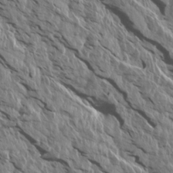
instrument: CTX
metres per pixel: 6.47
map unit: Aa
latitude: 14.1767
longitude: -141.7638
